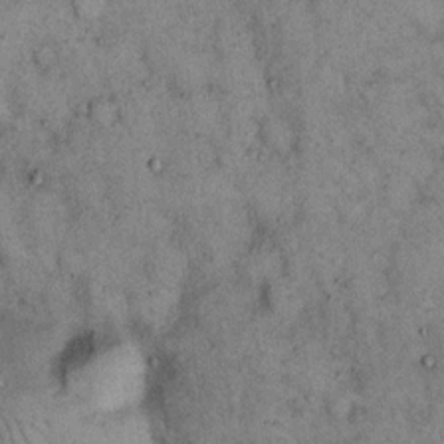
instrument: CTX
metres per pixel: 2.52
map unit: eHh
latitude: 15.6316
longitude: -62.3656
